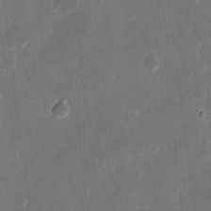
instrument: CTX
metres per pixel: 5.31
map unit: eHh
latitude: 8.4412
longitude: -68.8569
